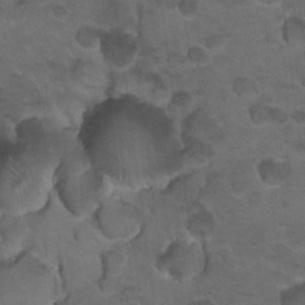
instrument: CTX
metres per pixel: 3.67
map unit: Nhu
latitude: 18.3278
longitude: -32.4223
